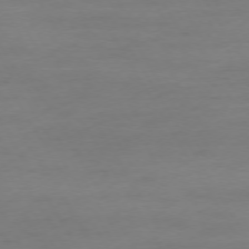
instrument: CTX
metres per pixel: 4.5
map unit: Ap
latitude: -75.3321
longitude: -69.1403
